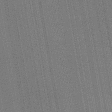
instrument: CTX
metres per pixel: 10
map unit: lHb
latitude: -48.2362
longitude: 74.7841
